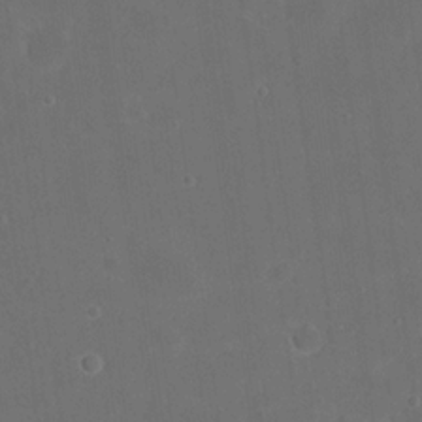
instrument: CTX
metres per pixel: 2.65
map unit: eHh
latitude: 19.6316
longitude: -66.0255
